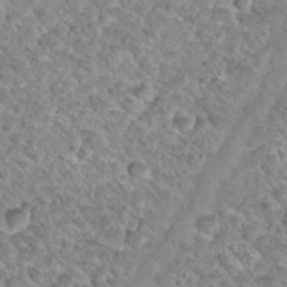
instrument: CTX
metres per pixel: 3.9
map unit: Nhu
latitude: 30.0444
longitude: -49.7450
